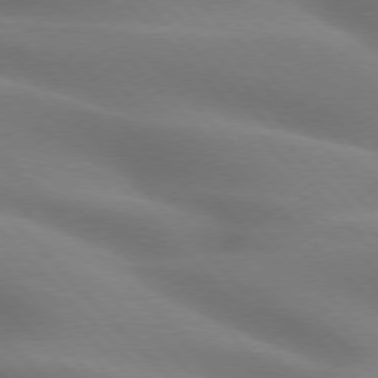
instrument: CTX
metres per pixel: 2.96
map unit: lApd
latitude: 75.7072
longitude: -61.5371
